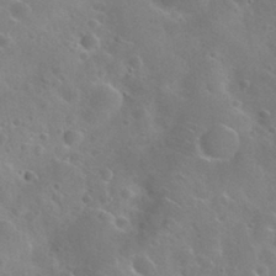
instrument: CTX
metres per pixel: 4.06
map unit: Nhu
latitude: 29.7449
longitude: -52.4979
